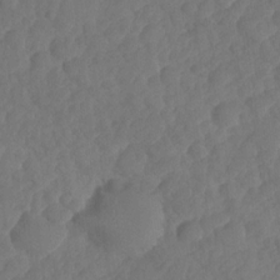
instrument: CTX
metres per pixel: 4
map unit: HNhu
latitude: -25.0486
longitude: 49.8045
